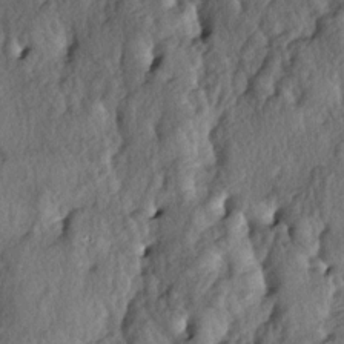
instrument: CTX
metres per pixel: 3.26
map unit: lAa
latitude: -5.7666
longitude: -124.4412
